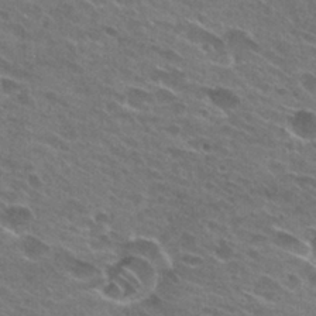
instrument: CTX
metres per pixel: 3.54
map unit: Hto
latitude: 26.3845
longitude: -43.9150
